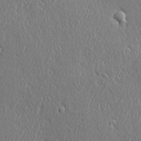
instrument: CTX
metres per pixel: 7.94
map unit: Ave
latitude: 21.6316
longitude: -136.5168
